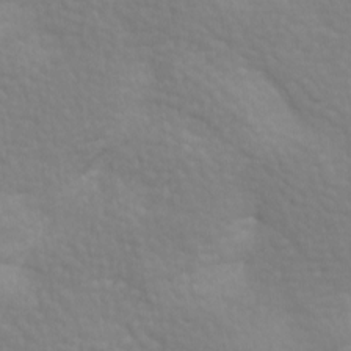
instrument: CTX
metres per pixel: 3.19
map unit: lAa
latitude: -8.6329
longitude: -125.8772
